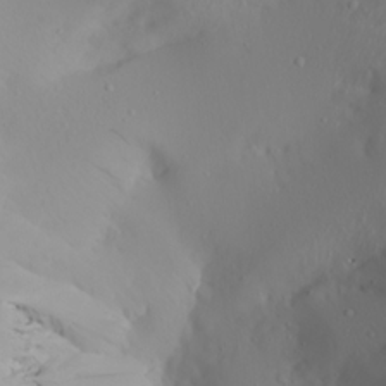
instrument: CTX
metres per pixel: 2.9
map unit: Aa
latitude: 20.5168
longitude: -145.7449
